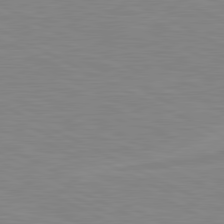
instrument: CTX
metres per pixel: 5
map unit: lApd
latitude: 81.0269
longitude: -172.3845
